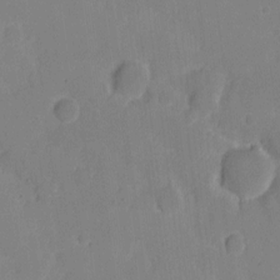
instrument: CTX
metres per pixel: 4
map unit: eHh
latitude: 6.3656
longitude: -66.4412
